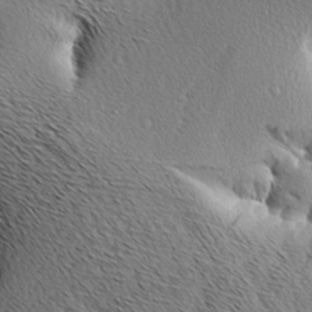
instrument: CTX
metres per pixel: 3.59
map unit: Aa
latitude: 7.8205
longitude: -137.9717
